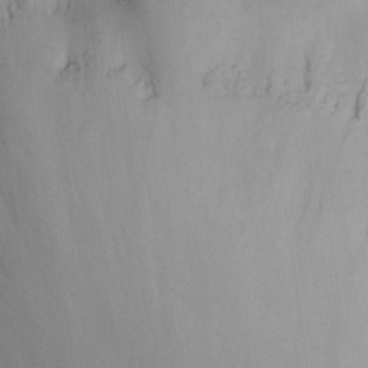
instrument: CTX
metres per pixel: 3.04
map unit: Nhu
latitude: -4.5762
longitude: -80.4412
